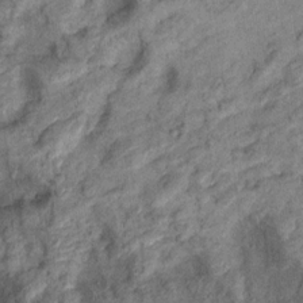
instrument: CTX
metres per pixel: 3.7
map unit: Ht
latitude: 10.9325
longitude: -39.9150
